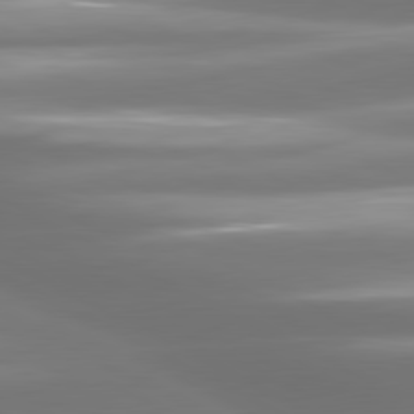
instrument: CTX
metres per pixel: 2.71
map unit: lApd
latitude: 80.8758
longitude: -139.9339
